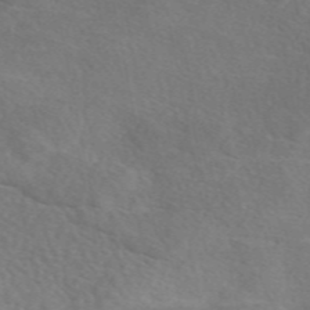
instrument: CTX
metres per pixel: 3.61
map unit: eAb
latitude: 49.0081
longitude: 117.6721
